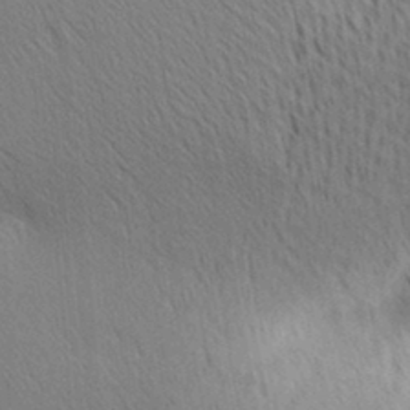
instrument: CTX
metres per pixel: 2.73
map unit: lAa
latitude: 10.7435
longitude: -108.3278
